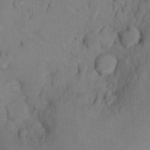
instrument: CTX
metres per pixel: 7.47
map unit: Ht
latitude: 11.7828
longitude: -32.5924
